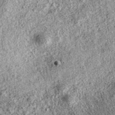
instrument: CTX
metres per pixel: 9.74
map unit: eAb
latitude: 36.9702
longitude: 111.5210
